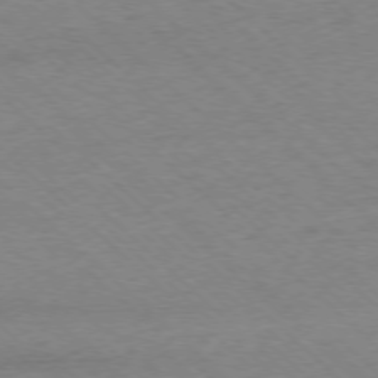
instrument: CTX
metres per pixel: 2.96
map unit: Ap
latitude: -77.0109
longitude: -93.4615
